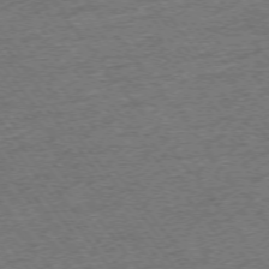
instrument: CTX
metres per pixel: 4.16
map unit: Ap
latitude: -74.9164
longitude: -88.1956
